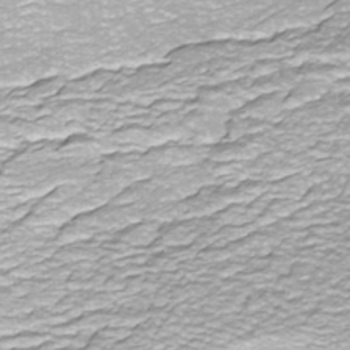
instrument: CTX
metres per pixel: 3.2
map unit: ANa
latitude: -44.6519
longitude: 105.8800
